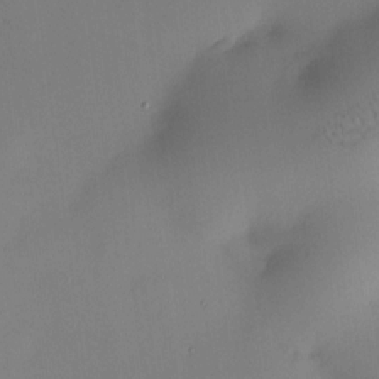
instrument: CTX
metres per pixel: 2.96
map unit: HNhu
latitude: 10.6869
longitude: 9.6911
